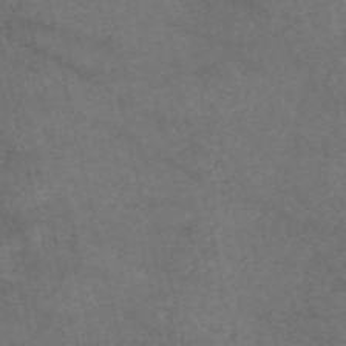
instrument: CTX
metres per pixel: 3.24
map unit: eAb
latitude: 47.1592
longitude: 117.9556
